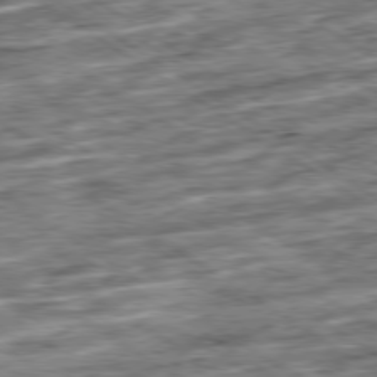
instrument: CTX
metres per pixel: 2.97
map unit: Ap
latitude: -79.6910
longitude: -51.4615
